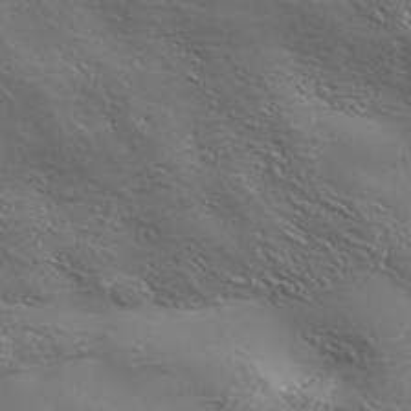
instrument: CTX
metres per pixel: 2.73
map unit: Aa
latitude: 34.1200
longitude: -134.4979
